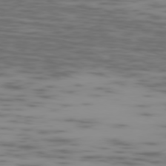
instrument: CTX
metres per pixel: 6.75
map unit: Ap
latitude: -77.5777
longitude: -63.3482
